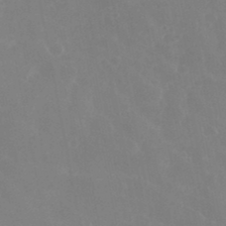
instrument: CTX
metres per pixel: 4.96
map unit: eHh
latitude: 35.5371
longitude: -59.0836
